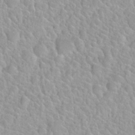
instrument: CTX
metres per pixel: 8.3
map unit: Nhu
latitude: 27.9717
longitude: -52.6869
